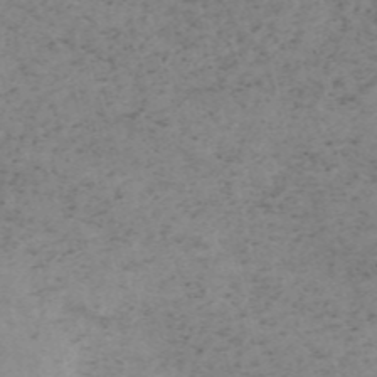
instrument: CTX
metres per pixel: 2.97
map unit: HNb
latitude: -55.1431
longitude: -45.7260
